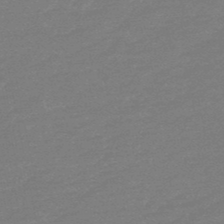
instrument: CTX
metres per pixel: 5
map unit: eHb
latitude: -48.2173
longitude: 88.3117
